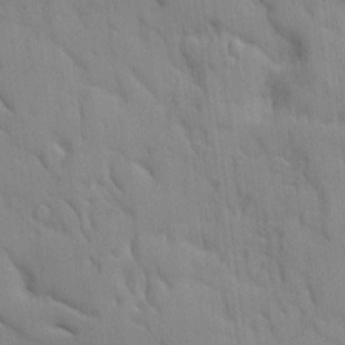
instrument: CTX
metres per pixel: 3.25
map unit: Ave
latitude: 9.2726
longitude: -102.5546
